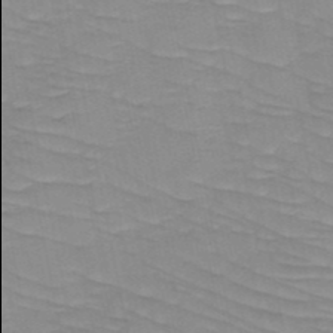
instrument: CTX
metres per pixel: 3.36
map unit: HNb
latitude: -49.3888
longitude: -49.9906
